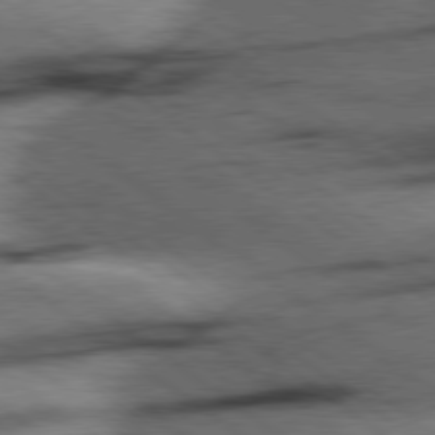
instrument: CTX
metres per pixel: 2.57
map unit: Hpe
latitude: 78.6680
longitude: -154.9136
